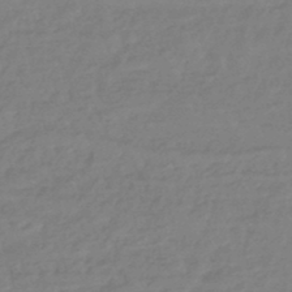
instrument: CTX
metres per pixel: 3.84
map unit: eHb
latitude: -46.1605
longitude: 84.2739
